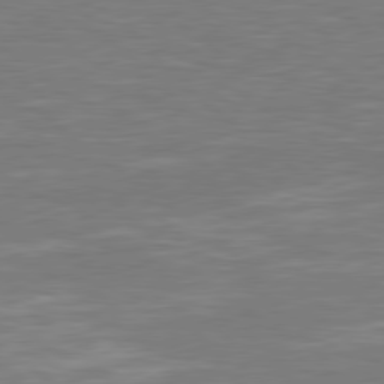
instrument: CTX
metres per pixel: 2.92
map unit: Hpe
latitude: 79.0081
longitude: -125.8961
